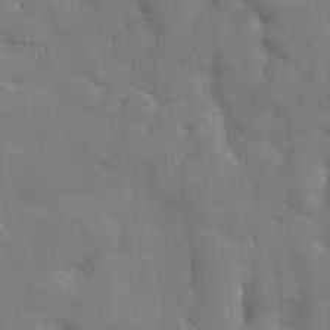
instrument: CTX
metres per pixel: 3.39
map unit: lHvf
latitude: 23.8772
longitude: 142.7274
